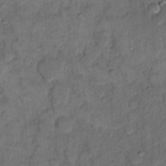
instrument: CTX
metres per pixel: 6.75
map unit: eHh
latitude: 13.3104
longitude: -64.8380
